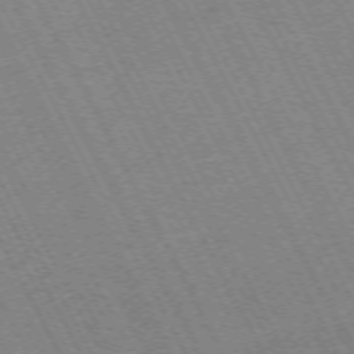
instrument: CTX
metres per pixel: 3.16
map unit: Hpe
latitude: -72.3306
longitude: 10.6330
